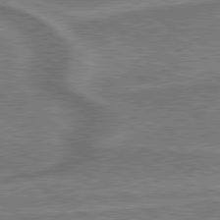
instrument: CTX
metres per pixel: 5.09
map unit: lApd
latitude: 79.6694
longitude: 173.8611
